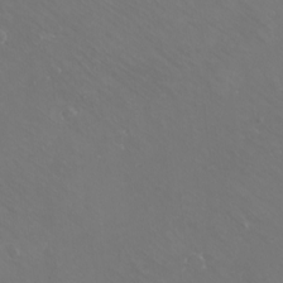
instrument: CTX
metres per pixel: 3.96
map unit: eHh
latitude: -10.6896
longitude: -65.2537
